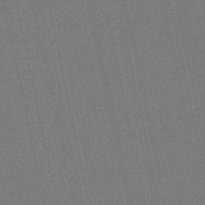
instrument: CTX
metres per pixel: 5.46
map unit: HNb
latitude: -54.6519
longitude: -39.2348
